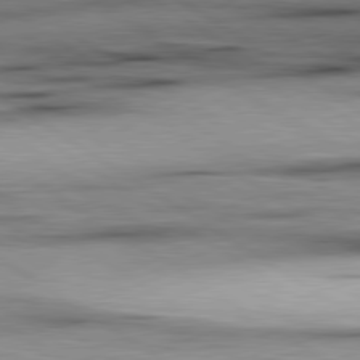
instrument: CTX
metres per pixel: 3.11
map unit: lApd
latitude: 80.1011
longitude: 159.3131
